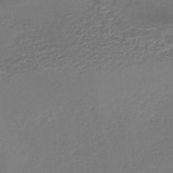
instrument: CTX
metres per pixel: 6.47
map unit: Nhe
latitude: -45.2943
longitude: 153.1053
